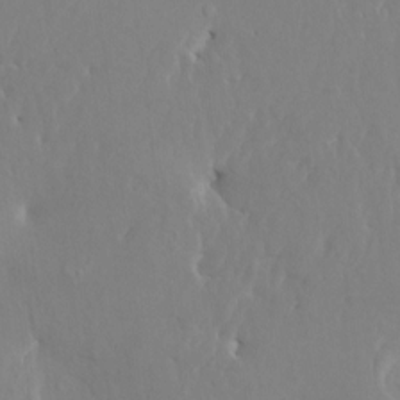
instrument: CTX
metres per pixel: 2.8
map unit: HNhu
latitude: 7.5749
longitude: -1.7638
